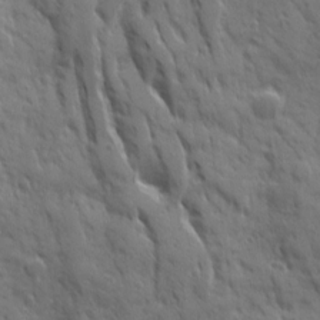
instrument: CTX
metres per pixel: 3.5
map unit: Ave
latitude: 19.6694
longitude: -133.8017
